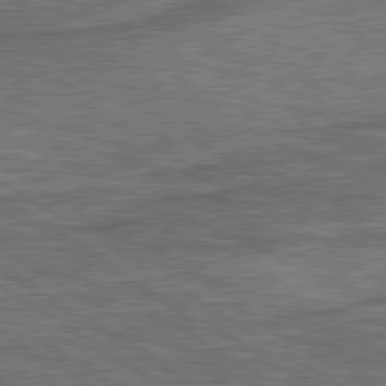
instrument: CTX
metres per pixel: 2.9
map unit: lApd
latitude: 79.6316
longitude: 172.0283
